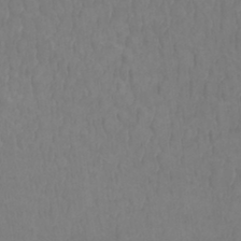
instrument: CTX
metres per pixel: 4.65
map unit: Htu
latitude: -9.1431
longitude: -76.3845
